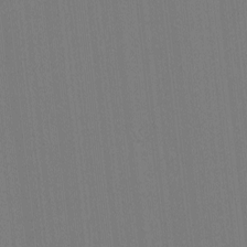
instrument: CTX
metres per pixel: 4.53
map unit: lHvf
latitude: -11.7100
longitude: -103.5749
